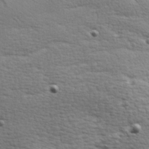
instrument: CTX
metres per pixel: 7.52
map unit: Hve
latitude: 24.1766
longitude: -97.5560
